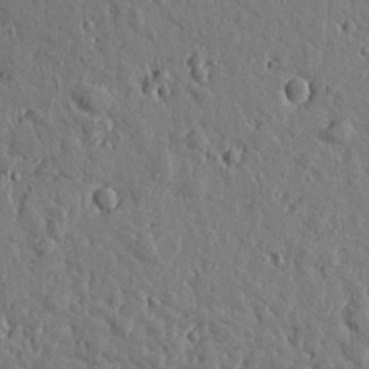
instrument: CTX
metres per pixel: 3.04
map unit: Htu
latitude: 0.8002
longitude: -178.8758
